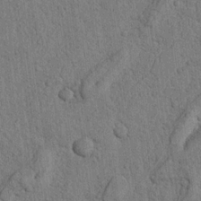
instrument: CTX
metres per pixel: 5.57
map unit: Nhu
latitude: 20.8191
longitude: -76.0633
